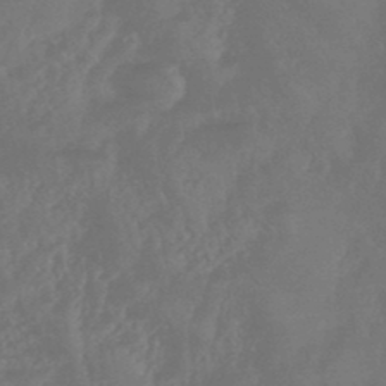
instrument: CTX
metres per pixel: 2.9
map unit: HNhu
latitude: -46.6140
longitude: 91.8990
